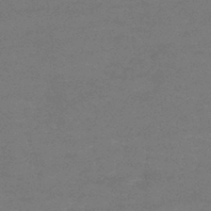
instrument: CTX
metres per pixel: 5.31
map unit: lHb
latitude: -41.8611
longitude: 66.3495
